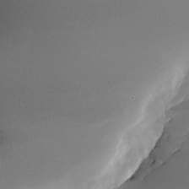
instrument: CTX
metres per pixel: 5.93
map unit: Nhe
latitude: -31.5588
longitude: -115.8961
